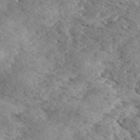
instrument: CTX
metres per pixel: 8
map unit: eHh
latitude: 36.2145
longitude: -139.5182
